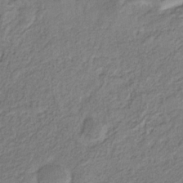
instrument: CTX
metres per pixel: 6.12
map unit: eHb
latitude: -30.0472
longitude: 64.3873
